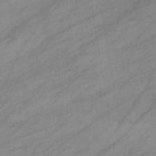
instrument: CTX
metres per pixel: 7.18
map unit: eHb
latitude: -39.0864
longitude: 81.7856
